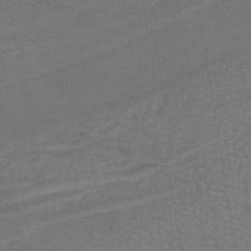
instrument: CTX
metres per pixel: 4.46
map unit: lHb
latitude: -38.5007
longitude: 58.1416
